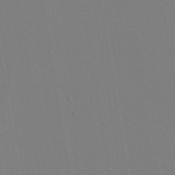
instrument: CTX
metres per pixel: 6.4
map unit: lHvf
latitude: -9.6911
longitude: -99.9528
